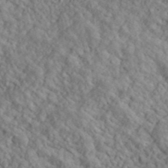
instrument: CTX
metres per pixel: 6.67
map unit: lHvf
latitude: 39.4804
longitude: -89.4616
